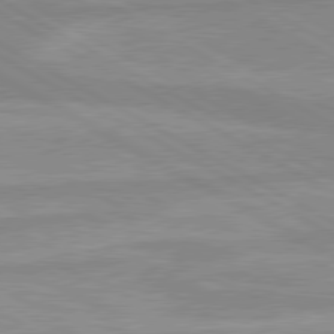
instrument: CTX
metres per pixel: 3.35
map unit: lApd
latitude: 80.1389
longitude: -168.8569
